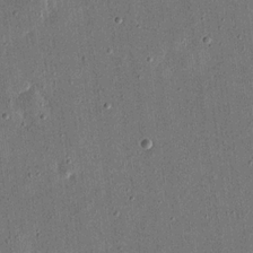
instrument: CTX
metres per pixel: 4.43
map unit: eHh
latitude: 16.4601
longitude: -70.5546
